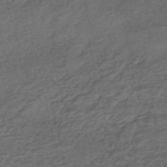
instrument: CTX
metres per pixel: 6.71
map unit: HNhu
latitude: -42.7085
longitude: 103.4454
